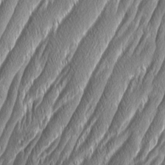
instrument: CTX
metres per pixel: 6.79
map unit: Aa
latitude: 8.3090
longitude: -130.6302
